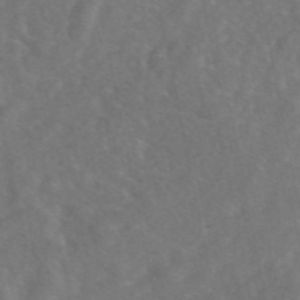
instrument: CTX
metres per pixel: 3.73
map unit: eAb
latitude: 48.2711
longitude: 118.5574
